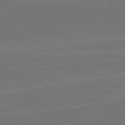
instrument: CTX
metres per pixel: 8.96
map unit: lApd
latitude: 82.6490
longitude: 164.2551
